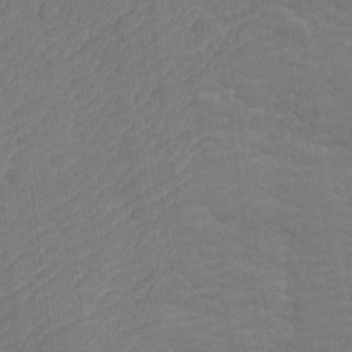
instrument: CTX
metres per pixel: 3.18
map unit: lHvf
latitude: 25.5182
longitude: 141.8233
